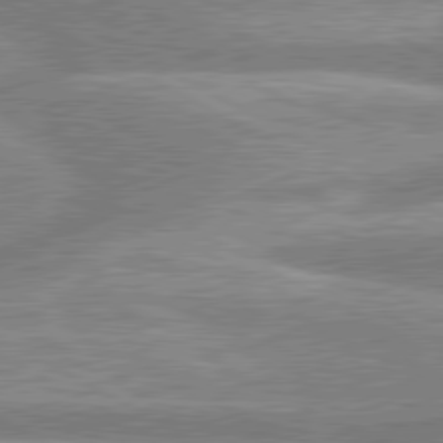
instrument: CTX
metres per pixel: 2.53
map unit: lApd
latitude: 80.3467
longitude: -167.0458
